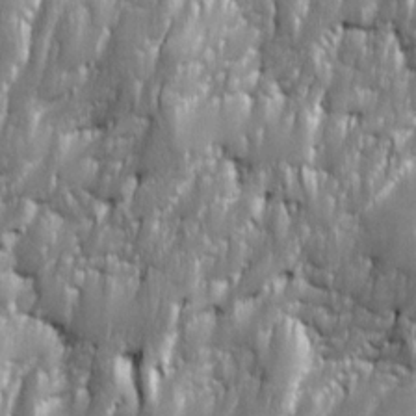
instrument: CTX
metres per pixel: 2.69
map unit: Ave
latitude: 16.0444
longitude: -134.7624
